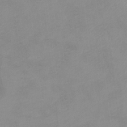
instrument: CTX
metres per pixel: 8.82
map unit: Ht
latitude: 10.8380
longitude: -32.6868
